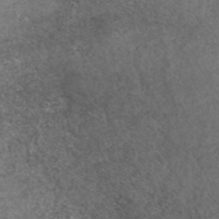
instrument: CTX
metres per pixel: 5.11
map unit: ANa
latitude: 42.5735
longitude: 27.3509
